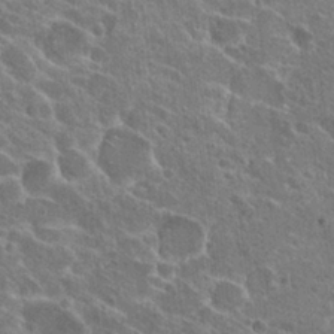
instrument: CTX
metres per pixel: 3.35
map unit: Hto
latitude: 24.6301
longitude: -39.1592
